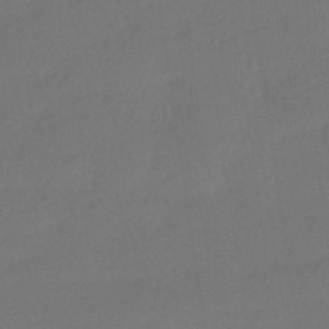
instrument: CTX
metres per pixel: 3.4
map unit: HNhu
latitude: -41.7289
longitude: 92.8408
